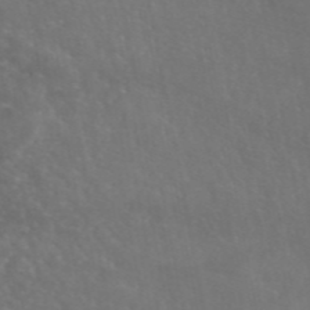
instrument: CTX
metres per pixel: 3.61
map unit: eAb
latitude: 46.2712
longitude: 117.0108
